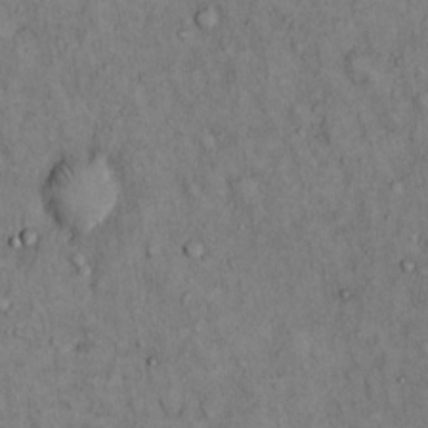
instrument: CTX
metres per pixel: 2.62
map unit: Hto
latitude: 12.0633
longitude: -60.1578
